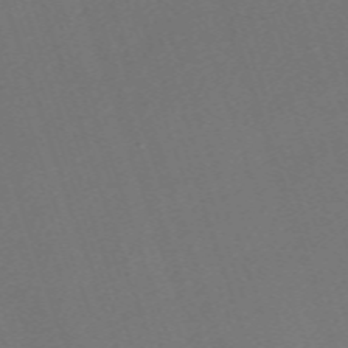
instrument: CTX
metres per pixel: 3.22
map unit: eHh
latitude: -63.6344
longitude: 50.5574
